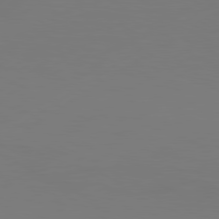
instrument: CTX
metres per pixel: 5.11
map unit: Hpe
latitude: 78.8191
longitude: -128.8947
